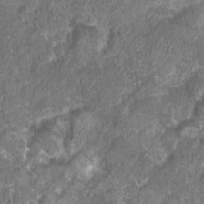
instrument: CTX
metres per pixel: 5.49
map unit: Nhu
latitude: 7.4615
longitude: -20.1955
